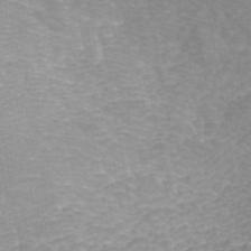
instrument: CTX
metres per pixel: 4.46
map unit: ANa
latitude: 41.7827
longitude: 27.4076
